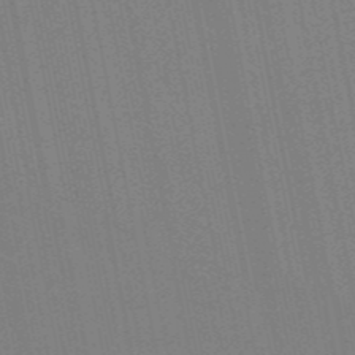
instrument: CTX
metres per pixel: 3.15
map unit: HNb
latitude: -52.6707
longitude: -45.3670
